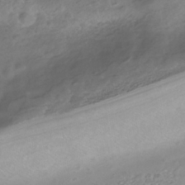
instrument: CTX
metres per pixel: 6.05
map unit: Nhe
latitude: -40.8219
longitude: -100.4790
